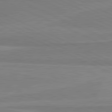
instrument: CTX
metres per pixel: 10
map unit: lApd
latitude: 81.2915
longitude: 169.3131
